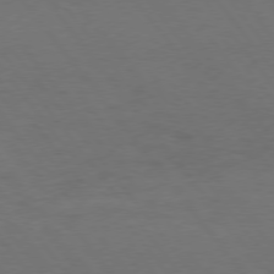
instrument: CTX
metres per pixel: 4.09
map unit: Hpe
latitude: 75.7450
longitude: -130.9703
